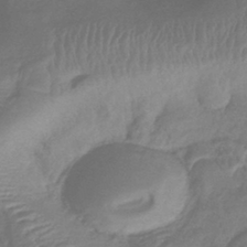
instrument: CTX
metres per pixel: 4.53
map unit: lHb
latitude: -40.8597
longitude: 78.7085
